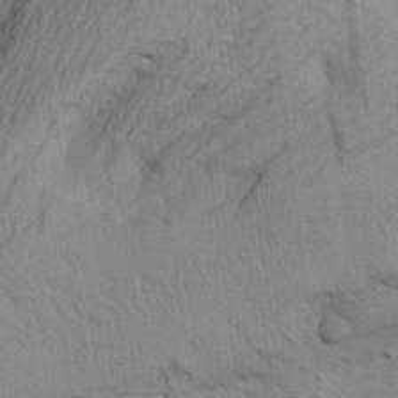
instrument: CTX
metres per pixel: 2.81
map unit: Aa
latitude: 22.3089
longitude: -144.6679
